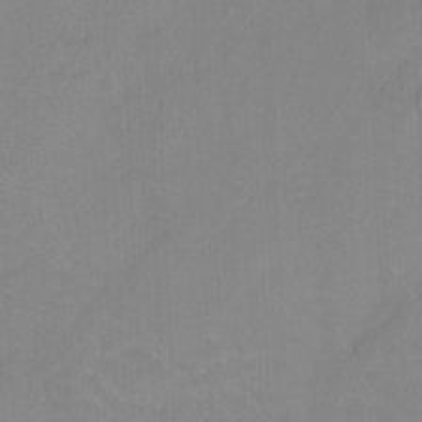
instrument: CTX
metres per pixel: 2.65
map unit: Ht
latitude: -8.0661
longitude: -37.2159
